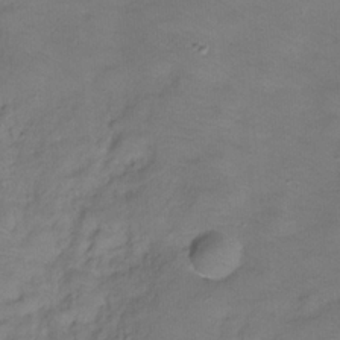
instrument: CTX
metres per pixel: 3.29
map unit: Hve
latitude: -31.3320
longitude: 96.0283
